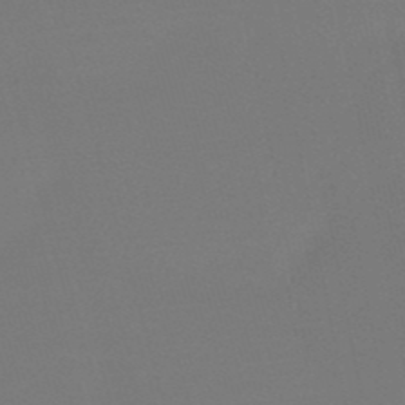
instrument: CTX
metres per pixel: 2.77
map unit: eHb
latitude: -50.4818
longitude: 68.9730
